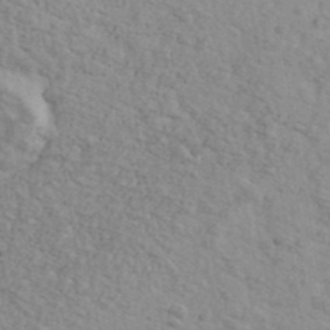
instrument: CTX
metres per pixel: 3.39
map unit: Ave
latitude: 41.6882
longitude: -109.6127
